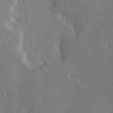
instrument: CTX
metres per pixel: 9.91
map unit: Hve
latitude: 23.1025
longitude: 146.5573
